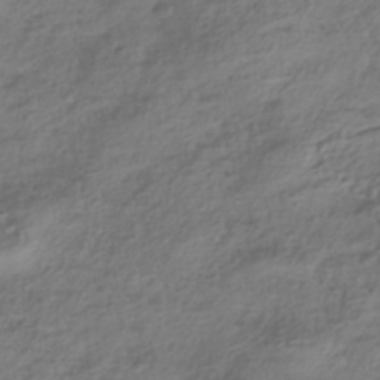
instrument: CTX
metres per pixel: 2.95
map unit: HNhu
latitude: -41.9367
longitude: 106.9731
